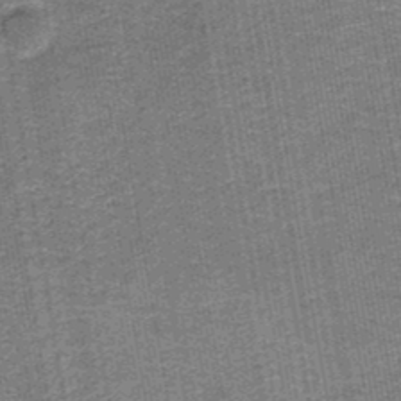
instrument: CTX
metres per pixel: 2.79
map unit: eAb
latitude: -36.3117
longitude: 51.5966
